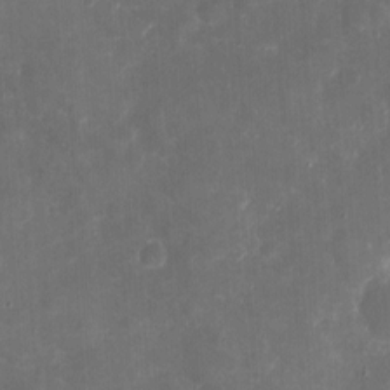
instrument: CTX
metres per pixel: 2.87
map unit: eHh
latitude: 4.9136
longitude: -70.4223
